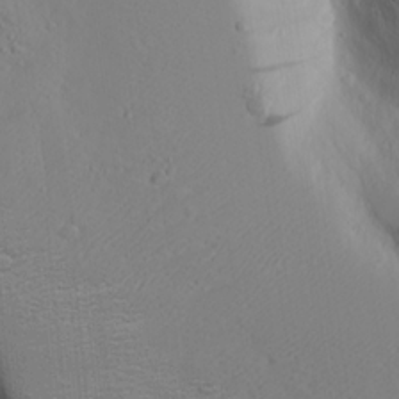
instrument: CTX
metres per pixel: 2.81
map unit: Aa
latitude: 17.3104
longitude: -125.0458
